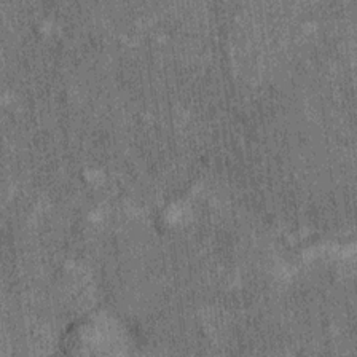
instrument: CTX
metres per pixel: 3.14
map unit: Ht
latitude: 8.6868
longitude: -37.7827
